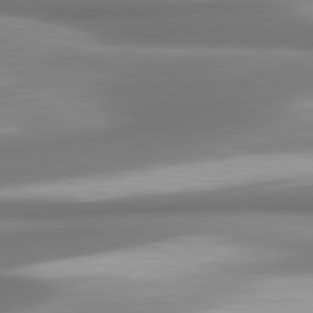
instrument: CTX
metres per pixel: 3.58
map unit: lApd
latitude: 80.1956
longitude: 179.3320
